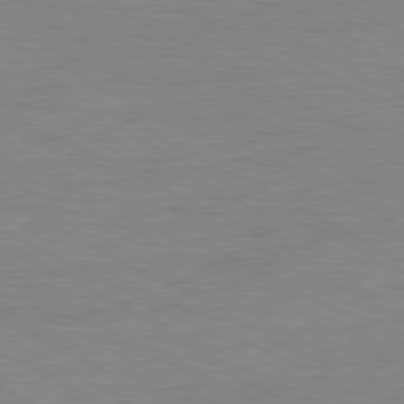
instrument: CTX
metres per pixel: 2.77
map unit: Ap
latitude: -80.8030
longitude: -86.3089
